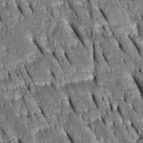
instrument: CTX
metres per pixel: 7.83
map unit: Htu
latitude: -0.8219
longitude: 148.9353
